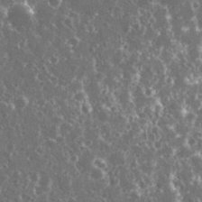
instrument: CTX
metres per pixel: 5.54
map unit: eHh
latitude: 34.1011
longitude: -60.0633
